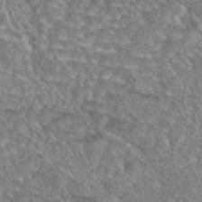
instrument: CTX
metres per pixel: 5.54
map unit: eAb
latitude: 44.1389
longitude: 104.9164
